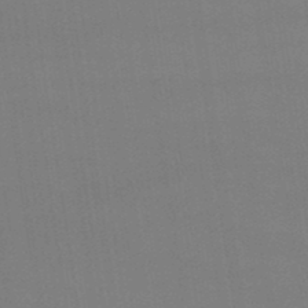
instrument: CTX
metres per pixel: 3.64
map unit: lHb
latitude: -47.2376
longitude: 67.4076
